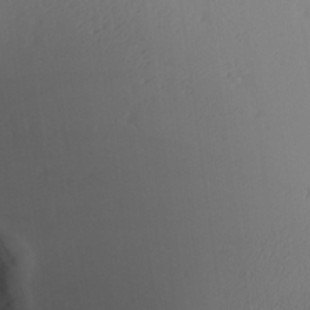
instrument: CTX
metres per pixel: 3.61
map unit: Aa
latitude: 25.0458
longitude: -136.7058
